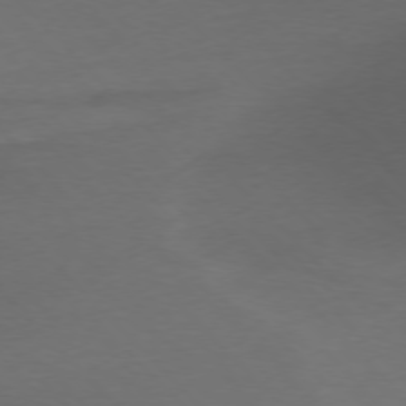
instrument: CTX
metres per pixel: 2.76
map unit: Ap
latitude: -76.9920
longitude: -71.3293
